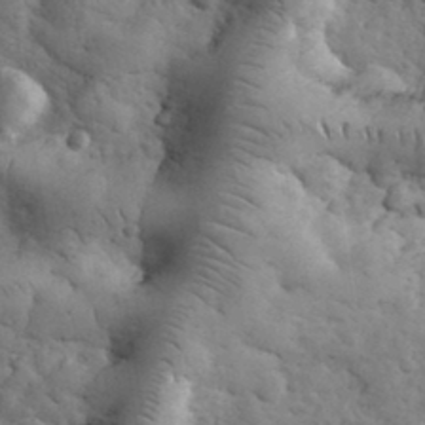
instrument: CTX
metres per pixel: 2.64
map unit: eHh
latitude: 33.5182
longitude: -67.5182
